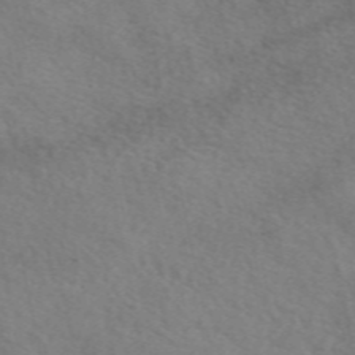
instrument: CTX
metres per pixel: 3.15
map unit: eAb
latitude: 50.4223
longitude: 117.5021
